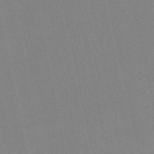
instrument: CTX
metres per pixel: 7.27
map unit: lHb
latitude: -49.4077
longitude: 69.2187
